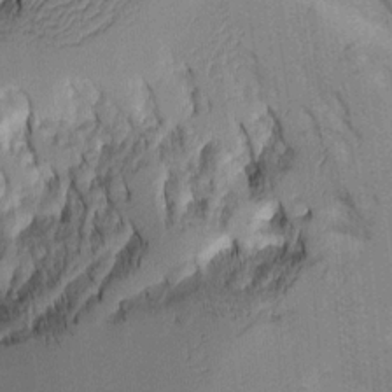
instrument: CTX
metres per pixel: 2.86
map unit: Aa
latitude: 9.7639
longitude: -126.9703
